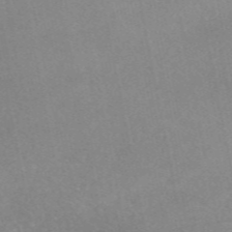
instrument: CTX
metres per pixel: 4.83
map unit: eAb
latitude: 48.7813
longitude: 118.5196
